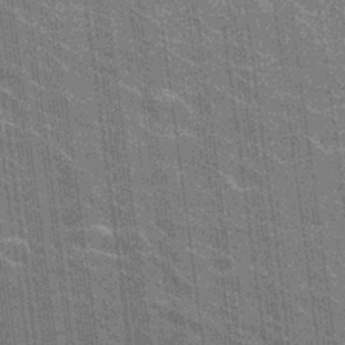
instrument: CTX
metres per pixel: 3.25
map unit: Hto
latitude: 26.9514
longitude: -41.3859
